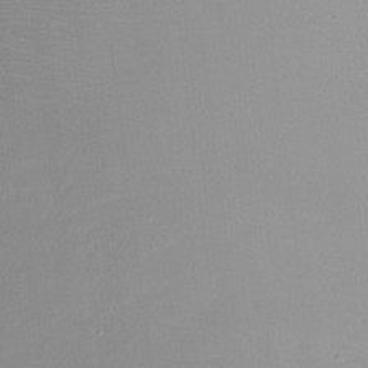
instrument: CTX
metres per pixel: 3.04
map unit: Nhu
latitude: -17.2376
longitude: -48.1011
